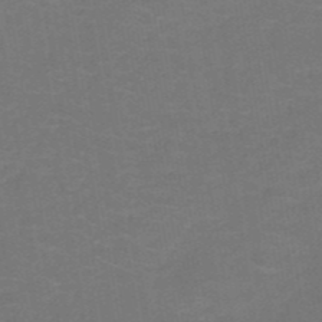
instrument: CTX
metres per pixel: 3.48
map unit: HNb
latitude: -50.8219
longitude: -48.6302
